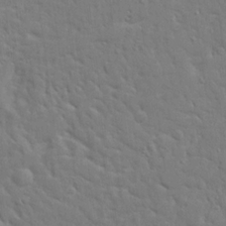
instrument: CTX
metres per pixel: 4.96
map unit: Ave
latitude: 17.5938
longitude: -141.5560
